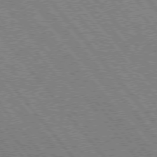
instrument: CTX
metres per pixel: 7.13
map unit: Hpe
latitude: 75.2348
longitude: -150.4979
